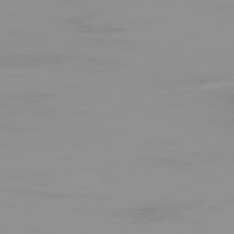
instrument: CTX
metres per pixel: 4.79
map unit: Ap
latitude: -79.9367
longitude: -77.3103
